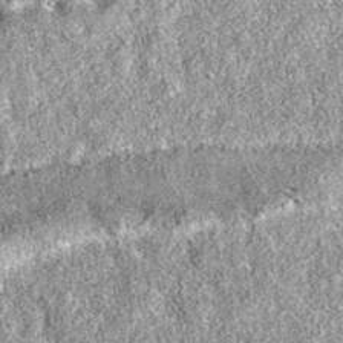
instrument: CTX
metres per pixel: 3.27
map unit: eAb
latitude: 36.5546
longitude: 105.9556
